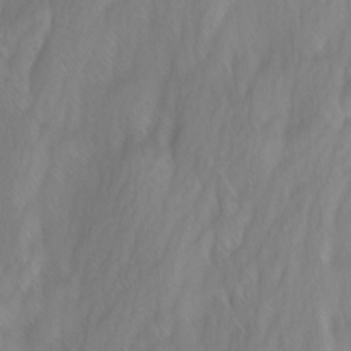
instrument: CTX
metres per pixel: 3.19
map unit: Ave
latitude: 9.3860
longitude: -105.2159
